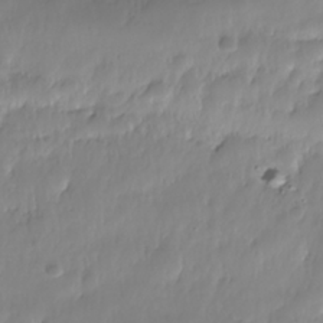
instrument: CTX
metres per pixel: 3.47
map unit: Nhe
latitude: -36.5384
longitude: -179.3104
